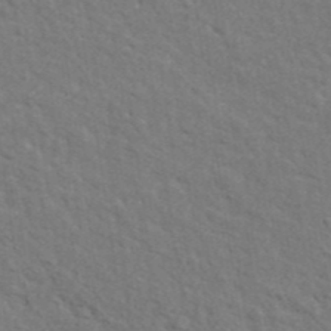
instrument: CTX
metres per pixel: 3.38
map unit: ANa
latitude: 41.7827
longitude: 29.3888
